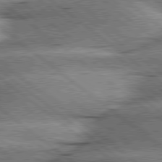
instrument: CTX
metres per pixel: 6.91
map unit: lApd
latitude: 79.4427
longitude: -140.0255
